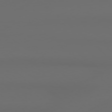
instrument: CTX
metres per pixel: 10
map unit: Hpe
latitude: 78.5735
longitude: -133.0836
